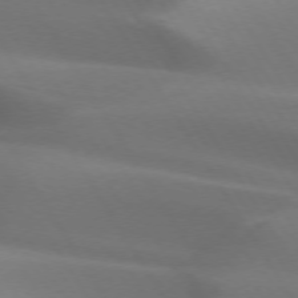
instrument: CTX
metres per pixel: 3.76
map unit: lApd
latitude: 73.0459
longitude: -50.5356
